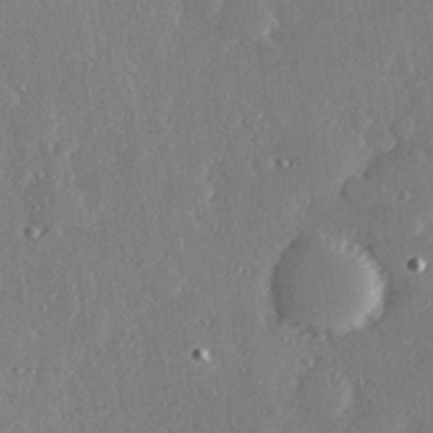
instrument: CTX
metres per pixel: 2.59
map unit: Hve
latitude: 28.4601
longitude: -91.3860
